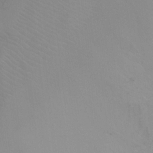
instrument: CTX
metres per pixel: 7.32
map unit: Ht
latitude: -5.5021
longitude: -28.6301
